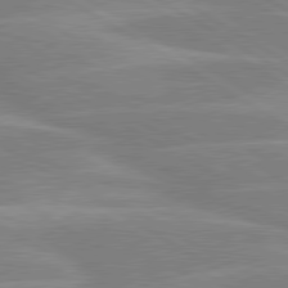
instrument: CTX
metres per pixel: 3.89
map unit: lApd
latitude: 80.2145
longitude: -123.1403
